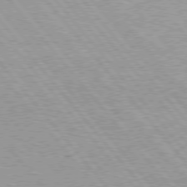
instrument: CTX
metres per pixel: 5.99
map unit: Hpe
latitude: 76.4601
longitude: -156.7813
